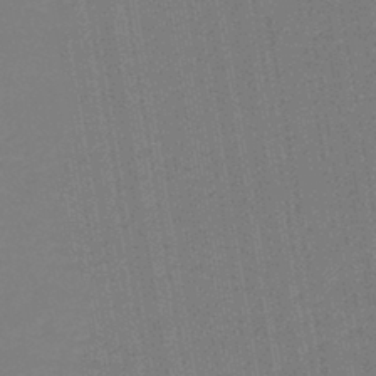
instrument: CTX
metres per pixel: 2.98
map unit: lHb
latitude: -42.7463
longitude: 62.6896
